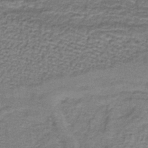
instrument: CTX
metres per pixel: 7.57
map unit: lHb
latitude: -40.5385
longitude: 62.0661
